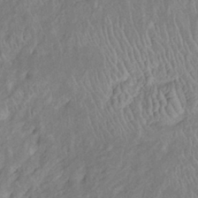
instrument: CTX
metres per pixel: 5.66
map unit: Htu
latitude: -6.1228
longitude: 152.6140
